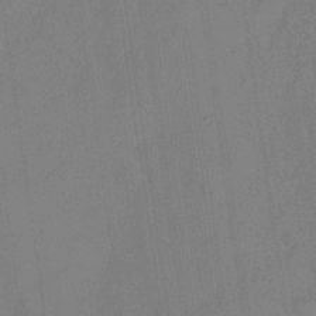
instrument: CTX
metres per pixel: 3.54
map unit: Hve
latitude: -28.8408
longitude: 92.0472
